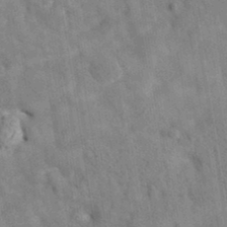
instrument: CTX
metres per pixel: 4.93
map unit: eAb
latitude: 34.7435
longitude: 110.1605
